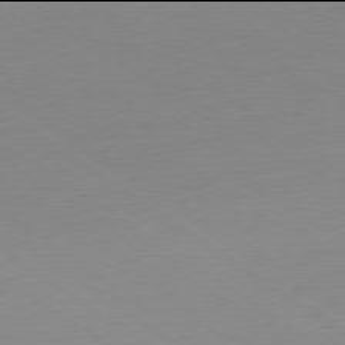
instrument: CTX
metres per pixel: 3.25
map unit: Ap
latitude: -78.0094
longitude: -59.4615
